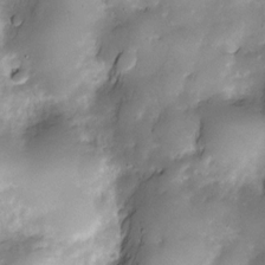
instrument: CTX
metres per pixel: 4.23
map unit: Nve
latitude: -26.8596
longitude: -148.6113
